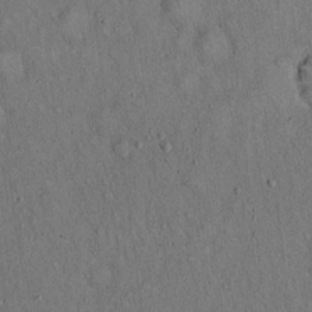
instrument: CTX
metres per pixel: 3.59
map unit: Hto
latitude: 15.1593
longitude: -58.5735
